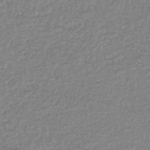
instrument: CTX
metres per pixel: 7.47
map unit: eHb
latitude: -38.2929
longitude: 78.3873
